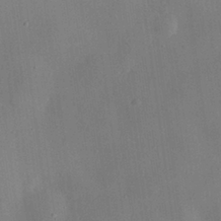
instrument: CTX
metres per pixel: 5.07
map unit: eHh
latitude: 29.8205
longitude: -73.4616
